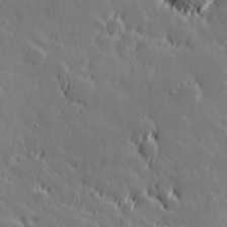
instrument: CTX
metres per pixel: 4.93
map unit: Hve
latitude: 26.4412
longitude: 144.8597
